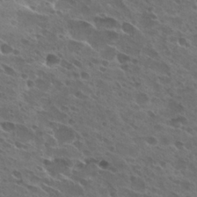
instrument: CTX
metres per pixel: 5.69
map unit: Hto
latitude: 26.6869
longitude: -40.6490
